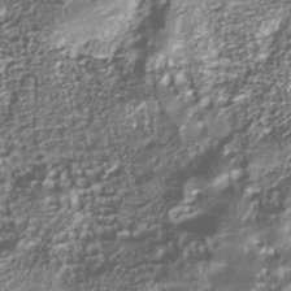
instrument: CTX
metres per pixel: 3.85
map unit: Nhu
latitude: -39.6344
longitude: -82.6112
